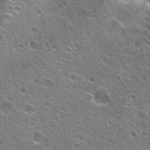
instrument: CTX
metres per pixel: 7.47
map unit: Hto
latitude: 26.6680
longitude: -44.4790
